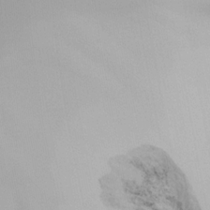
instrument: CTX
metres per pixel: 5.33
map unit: Ht
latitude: -16.3307
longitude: -48.6868
